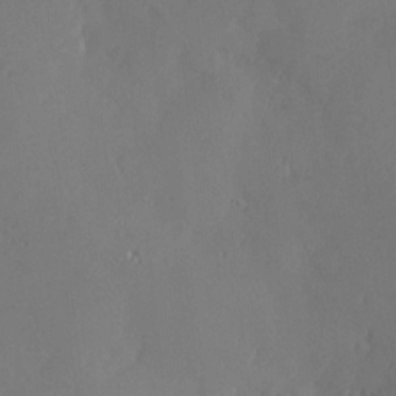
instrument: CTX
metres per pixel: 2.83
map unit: Nve
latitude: -7.8611
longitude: 173.5966
